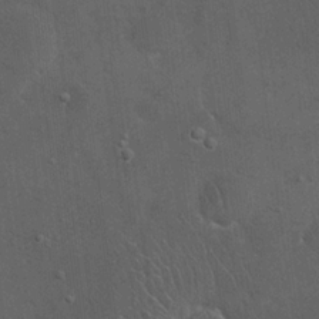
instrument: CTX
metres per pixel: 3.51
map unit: eHh
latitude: 19.5371
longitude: -63.4994
